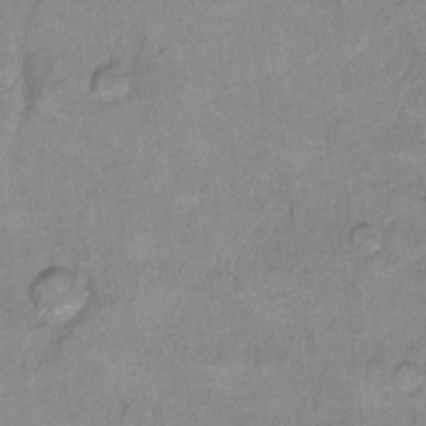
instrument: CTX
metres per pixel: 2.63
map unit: Hto
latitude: 7.6505
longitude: -36.1956
